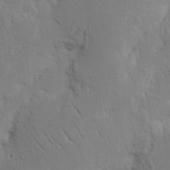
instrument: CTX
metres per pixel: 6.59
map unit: Nhu
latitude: 15.9339
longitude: -74.8947
